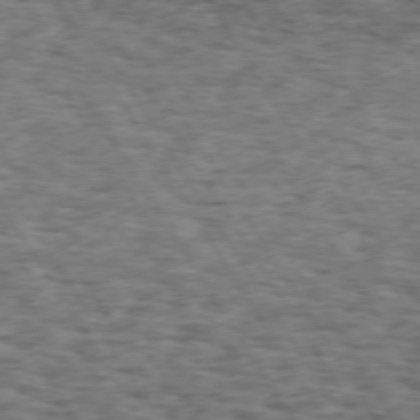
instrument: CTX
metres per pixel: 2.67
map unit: Hpe
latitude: 73.3482
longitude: -139.9906
